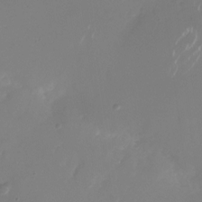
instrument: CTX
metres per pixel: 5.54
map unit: Nhu
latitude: -26.7274
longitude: -72.1767
